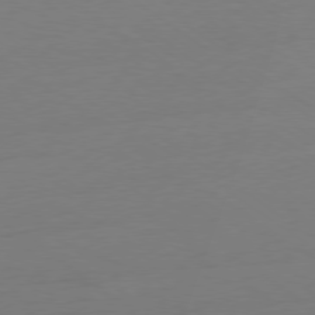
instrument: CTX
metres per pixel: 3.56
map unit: Ap
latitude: -79.0864
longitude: -65.1592
